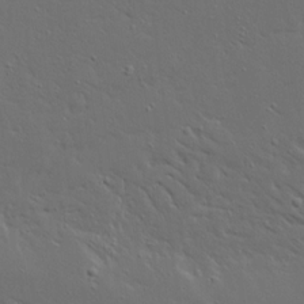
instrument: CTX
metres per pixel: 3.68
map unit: Ave
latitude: 15.5372
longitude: -139.3859
